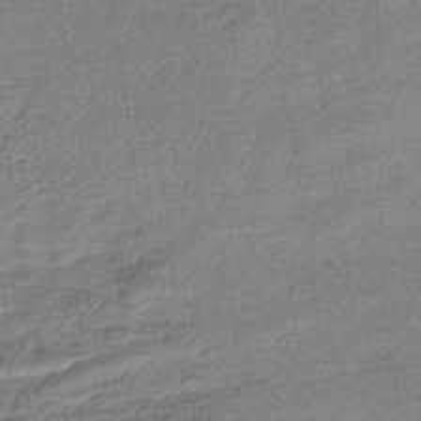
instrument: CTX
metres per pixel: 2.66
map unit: eHb
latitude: -33.0487
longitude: 75.4833
